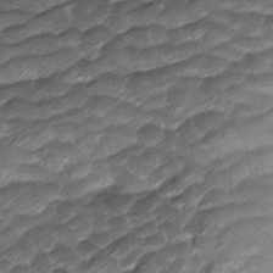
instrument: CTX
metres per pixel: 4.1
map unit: Ave
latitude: -8.5952
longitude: -123.0081
